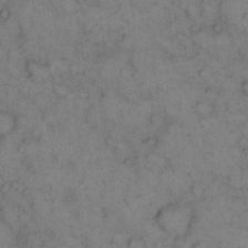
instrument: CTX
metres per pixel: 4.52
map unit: eHh
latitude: 14.3657
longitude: -63.4994
